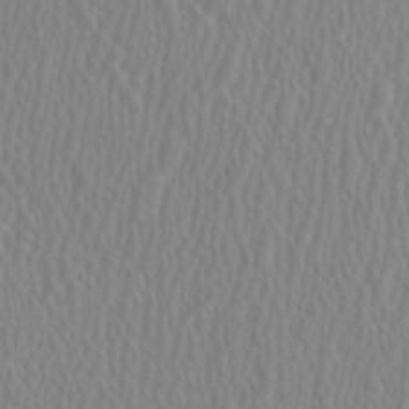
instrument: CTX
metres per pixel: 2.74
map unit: HNhu
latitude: 0.6868
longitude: -0.2144
